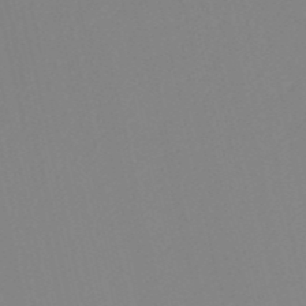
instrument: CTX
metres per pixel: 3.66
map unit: HNb
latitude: -52.7463
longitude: -50.3845
